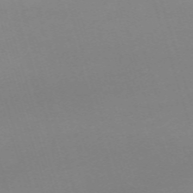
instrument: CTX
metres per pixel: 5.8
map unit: eHh
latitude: -62.7085
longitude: 49.1054
